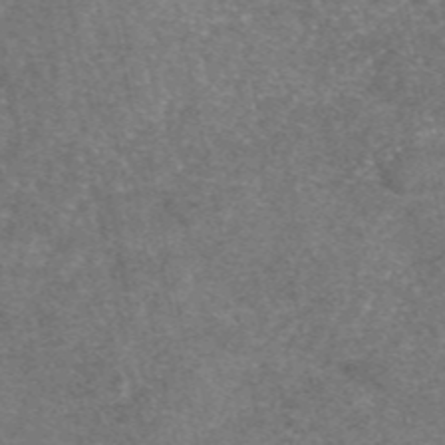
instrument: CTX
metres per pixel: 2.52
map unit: eAb
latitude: 47.7450
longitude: 105.1431
